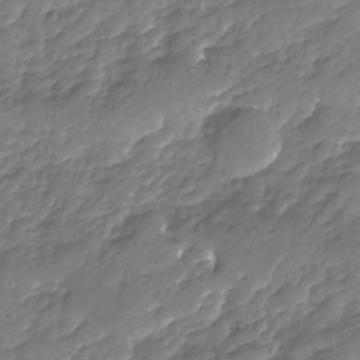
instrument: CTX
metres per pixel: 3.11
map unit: Nhu
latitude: -23.6155
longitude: -56.9702
